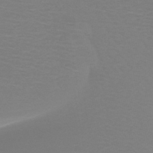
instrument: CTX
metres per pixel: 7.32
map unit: HNb
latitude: -46.7463
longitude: -45.1025
